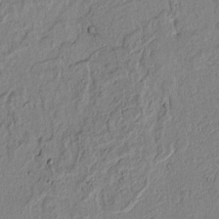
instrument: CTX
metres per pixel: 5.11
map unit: lAvf
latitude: 6.5735
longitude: 168.3306
